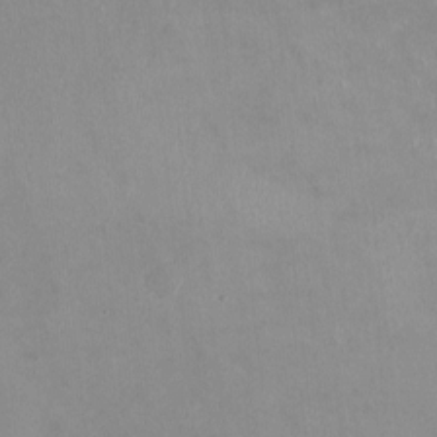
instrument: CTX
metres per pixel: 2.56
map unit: HNhu
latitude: -1.1054
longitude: -3.3859
